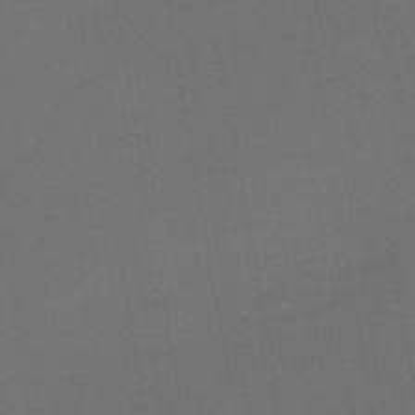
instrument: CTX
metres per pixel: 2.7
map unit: HNhu
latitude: -48.6330
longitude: 99.7100
